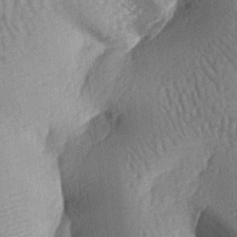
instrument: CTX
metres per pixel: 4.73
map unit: lAa
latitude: -6.6329
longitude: -126.9514
